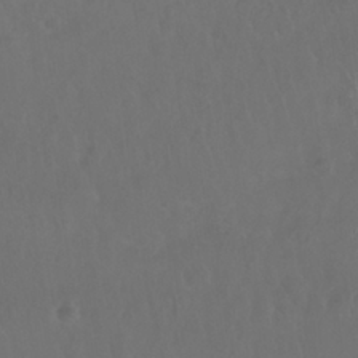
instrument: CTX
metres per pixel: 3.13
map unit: Nhu
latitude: 27.8961
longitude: -64.6868
